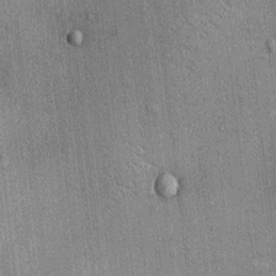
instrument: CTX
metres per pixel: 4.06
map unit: Ht
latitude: -3.4454
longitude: -13.0270
